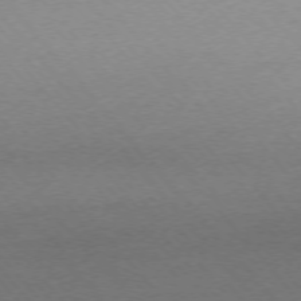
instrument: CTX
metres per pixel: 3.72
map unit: Ap
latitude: -76.0283
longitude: -94.5546
